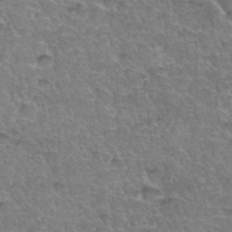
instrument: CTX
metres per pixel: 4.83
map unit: Hto
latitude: 35.2537
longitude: -46.8002
